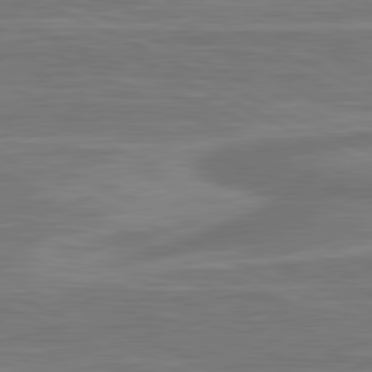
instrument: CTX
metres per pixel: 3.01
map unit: lApd
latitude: 81.1592
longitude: -174.7624
